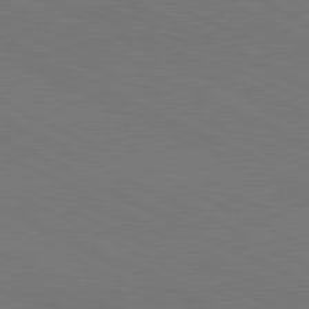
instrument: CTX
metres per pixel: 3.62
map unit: lApd
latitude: 81.1214
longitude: 149.0865
